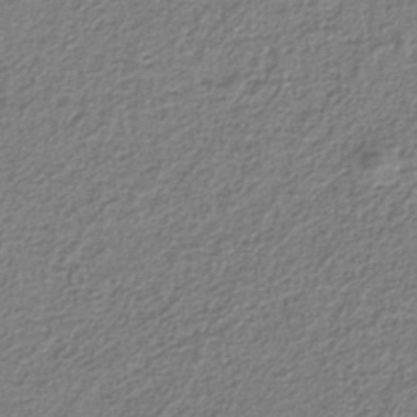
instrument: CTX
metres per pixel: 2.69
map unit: eAb
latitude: -37.8233
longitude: 52.5006
